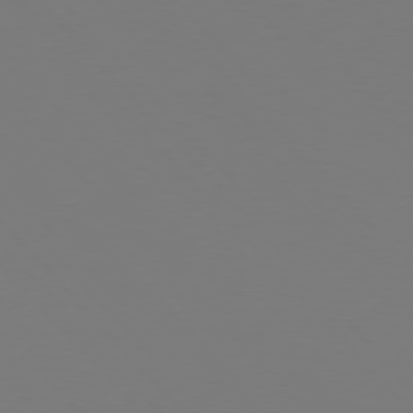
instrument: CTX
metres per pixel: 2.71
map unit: Hpe
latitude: 76.6490
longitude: -167.1592
